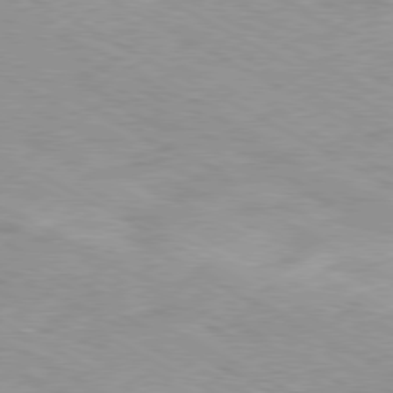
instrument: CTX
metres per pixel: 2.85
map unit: Ap
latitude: -80.5007
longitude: -47.8773
